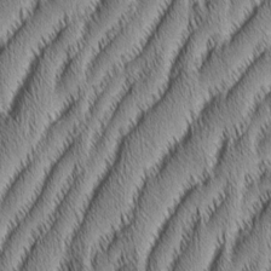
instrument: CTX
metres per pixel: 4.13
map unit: Aa
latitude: 6.8002
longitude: -131.3104
